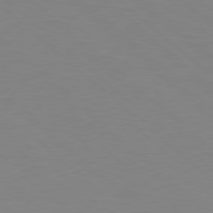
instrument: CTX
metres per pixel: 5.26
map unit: Hpe
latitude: 78.6491
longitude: -164.9325
